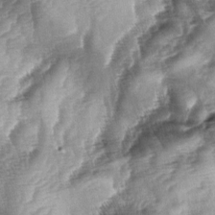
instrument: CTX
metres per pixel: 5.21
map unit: lAa
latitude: -4.6518
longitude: -127.7072
